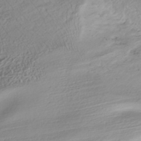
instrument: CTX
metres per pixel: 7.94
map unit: HNhu
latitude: -41.2754
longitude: 102.1039
